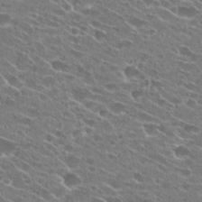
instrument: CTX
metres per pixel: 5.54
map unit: Hto
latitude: 24.9513
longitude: -43.0836
